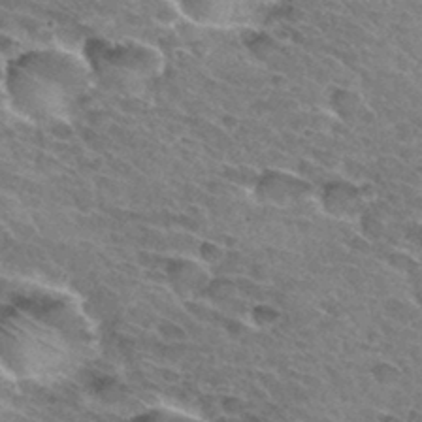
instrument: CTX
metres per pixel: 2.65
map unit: Hto
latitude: 31.9906
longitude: -45.7638
